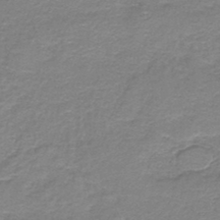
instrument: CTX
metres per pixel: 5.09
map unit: HNb
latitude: -44.7085
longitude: 52.8219
